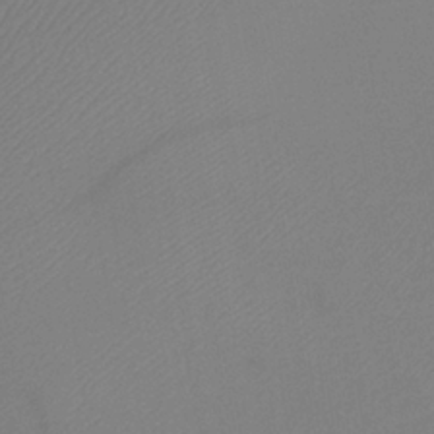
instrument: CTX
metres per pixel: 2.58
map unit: lHb
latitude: -35.2187
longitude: 67.4265
